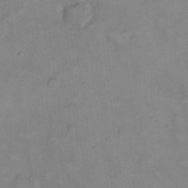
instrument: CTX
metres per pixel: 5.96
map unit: eHh
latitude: 22.6301
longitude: -62.7624
